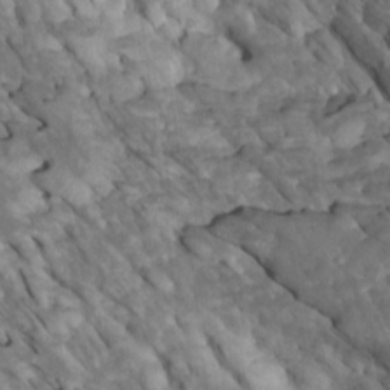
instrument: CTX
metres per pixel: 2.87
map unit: Htu
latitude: 1.4993
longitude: 144.0661
